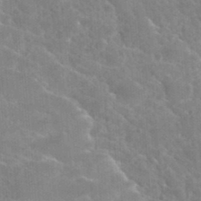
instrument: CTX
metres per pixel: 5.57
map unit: Hto
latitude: 35.8016
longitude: -46.9892
